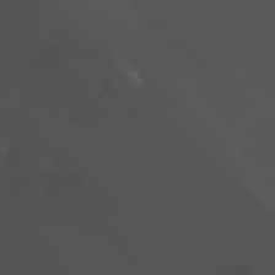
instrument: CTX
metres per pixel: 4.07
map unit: Nhu
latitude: -12.3495
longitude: -50.2900
